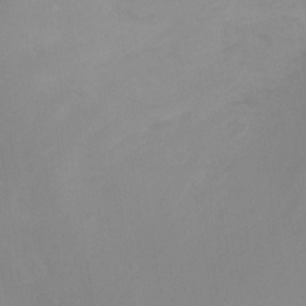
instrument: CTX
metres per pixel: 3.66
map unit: Nhu
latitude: -13.1242
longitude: -58.6491
